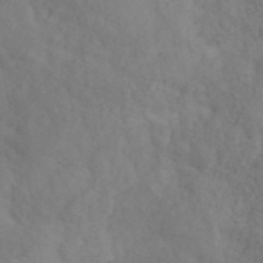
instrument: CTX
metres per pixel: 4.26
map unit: ANa
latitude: 42.4601
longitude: 52.7652
